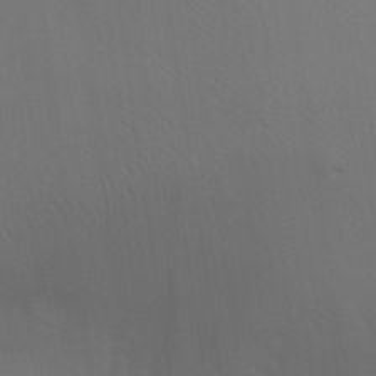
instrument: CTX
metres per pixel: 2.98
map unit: Aa
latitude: 30.4979
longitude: -144.6301
